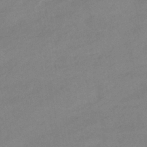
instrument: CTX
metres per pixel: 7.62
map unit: eHb
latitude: -41.9367
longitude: 84.6140
